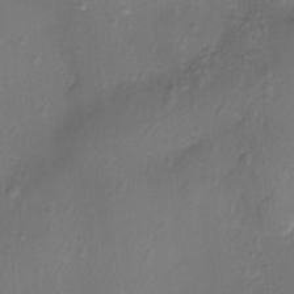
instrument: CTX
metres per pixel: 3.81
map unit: Nhu
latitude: -12.0283
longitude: -34.8758
